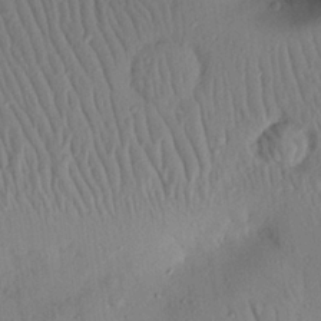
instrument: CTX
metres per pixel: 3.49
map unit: eHh
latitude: 25.2348
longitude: -76.5168
